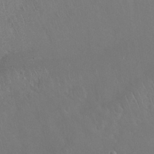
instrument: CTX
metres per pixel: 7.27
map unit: Nhu
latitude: 28.2900
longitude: -67.0836
